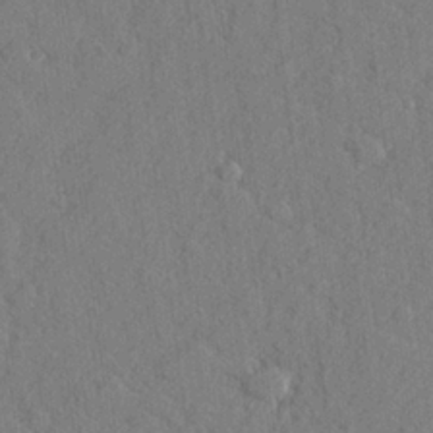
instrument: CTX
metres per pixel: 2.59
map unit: lHvf
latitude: 25.3670
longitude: 143.0297
